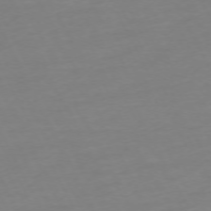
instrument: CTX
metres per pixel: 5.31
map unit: Ap
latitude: -73.8422
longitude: -70.0255
